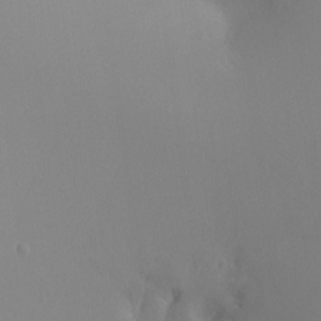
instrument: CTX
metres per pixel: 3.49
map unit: Ht
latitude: -12.9164
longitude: -44.8380
